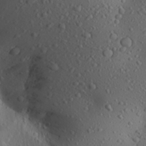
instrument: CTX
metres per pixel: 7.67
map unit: Aa
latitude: 23.8394
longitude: -144.4223
